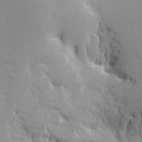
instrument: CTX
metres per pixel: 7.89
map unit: eHh
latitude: -2.7841
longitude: -81.2537
